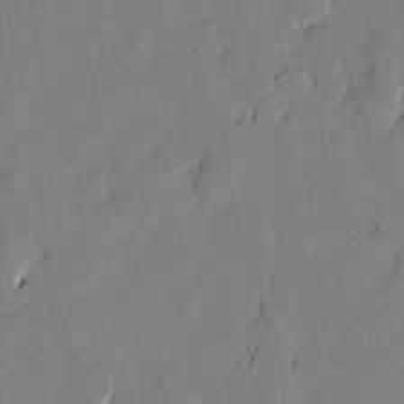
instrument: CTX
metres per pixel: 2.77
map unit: lAvf
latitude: 7.2726
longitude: 166.1039
